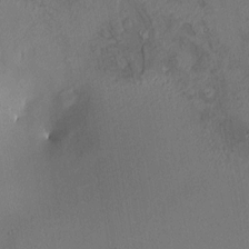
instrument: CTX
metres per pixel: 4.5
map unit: HNhu
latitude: 5.0647
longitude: 14.2740
